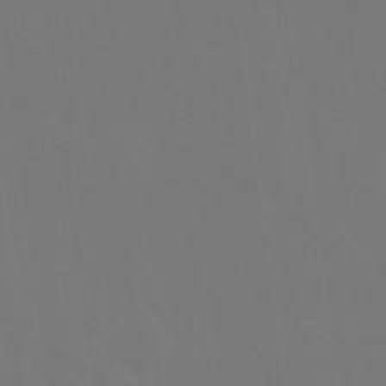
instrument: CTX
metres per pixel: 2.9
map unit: eHh
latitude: 19.7071
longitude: -69.4238
